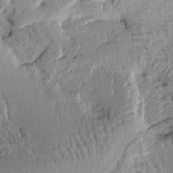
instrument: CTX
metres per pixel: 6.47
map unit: Ht
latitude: 9.8395
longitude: -77.8394
